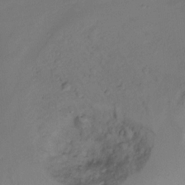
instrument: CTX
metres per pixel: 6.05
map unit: Ht
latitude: -16.9164
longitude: -48.7246
